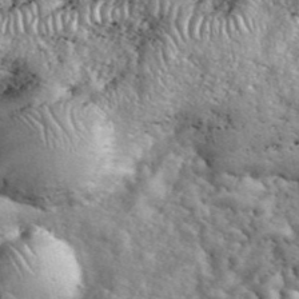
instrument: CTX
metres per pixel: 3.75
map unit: eHh
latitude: 38.9514
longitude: -56.3656
